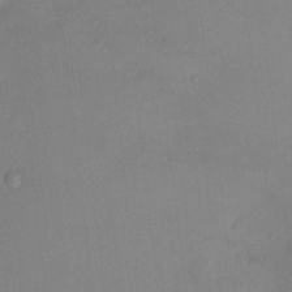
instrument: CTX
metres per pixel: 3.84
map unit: HNhu
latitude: 6.5168
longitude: -3.3481
